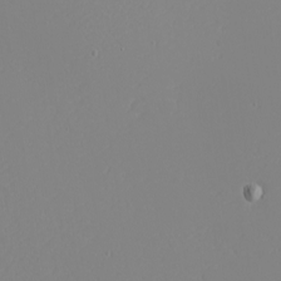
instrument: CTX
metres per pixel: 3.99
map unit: eHh
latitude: -4.4251
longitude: -81.8583
